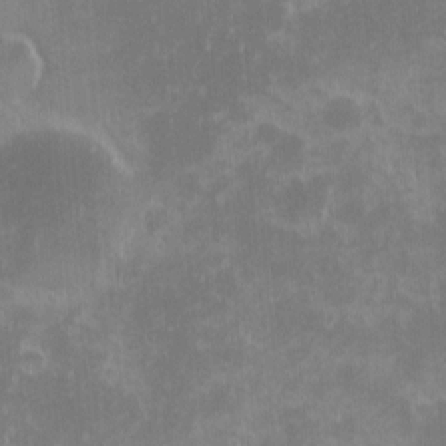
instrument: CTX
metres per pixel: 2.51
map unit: eHh
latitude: -1.6155
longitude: -85.4238
